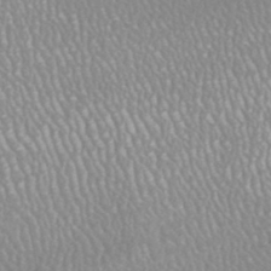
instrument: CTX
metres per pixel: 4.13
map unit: HNhu
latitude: -47.5210
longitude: 98.2550
